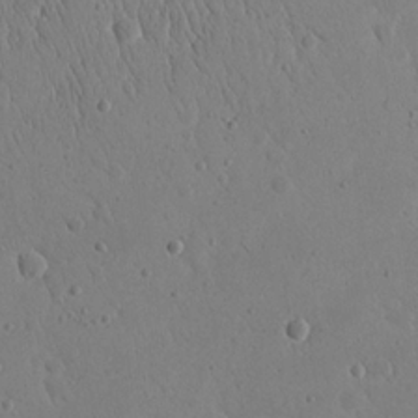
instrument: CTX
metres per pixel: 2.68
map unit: eHh
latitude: 20.9325
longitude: -68.6302
